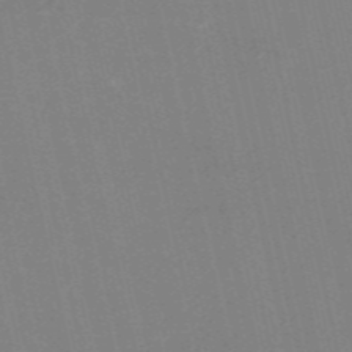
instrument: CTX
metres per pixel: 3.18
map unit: HNb
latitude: -54.4440
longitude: -41.4048
